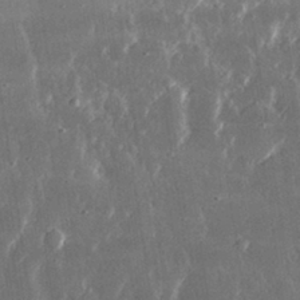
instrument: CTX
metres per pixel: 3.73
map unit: lHvf
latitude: 31.1026
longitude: -91.5182
